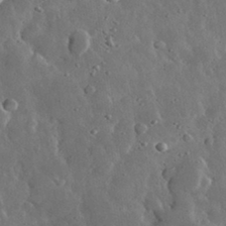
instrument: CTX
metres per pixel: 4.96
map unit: lHvf
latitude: 33.4426
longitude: -87.4237
